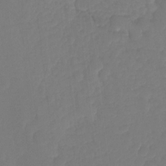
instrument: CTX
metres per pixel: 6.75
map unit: Ht
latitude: -14.9164
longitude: -56.2144
